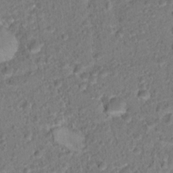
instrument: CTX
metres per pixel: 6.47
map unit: Hto
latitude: 17.0081
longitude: -37.3482
